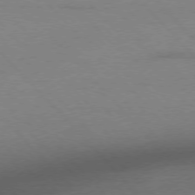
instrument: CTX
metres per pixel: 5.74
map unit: Ap
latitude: -77.5210
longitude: -95.8017
